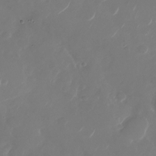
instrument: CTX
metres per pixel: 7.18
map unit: Nhu
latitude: -28.8597
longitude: -71.0269
